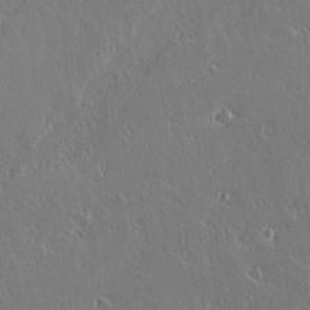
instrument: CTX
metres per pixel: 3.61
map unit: lAvf
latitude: 15.7072
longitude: -126.7624
